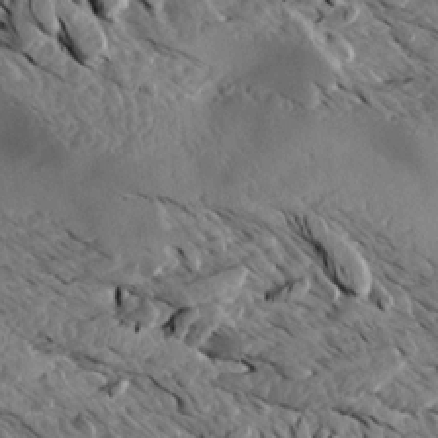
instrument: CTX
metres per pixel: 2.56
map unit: Aa
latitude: 12.6869
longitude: -141.6693
